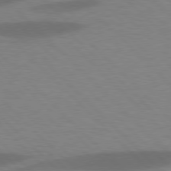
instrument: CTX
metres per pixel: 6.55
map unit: lApd
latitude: 77.4993
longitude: -59.9150
